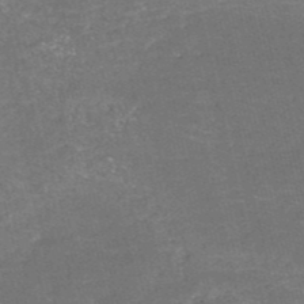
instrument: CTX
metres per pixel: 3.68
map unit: HNb
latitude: -50.9164
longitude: -48.7624
